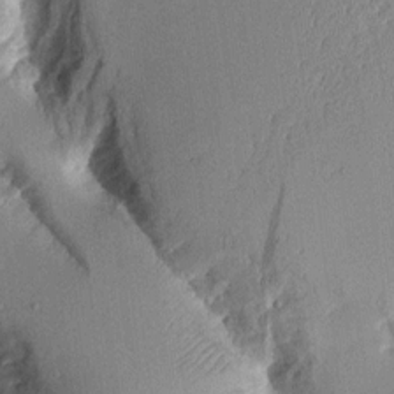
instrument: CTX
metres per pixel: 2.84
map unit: Aa
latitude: 10.6302
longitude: -128.1389
